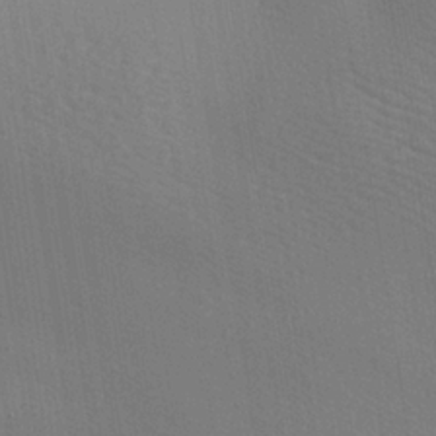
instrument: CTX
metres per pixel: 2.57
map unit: lAa
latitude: -8.0283
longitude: -124.5167
